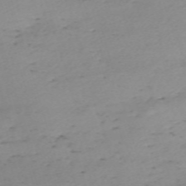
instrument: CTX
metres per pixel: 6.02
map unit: eHh
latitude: -61.3132
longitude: 52.7085
